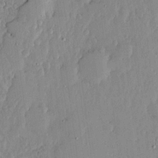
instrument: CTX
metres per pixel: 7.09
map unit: lHvf
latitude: 18.4034
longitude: -116.3656
